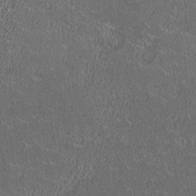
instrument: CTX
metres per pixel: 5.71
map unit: HNhu
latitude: -0.3496
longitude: -2.1955
